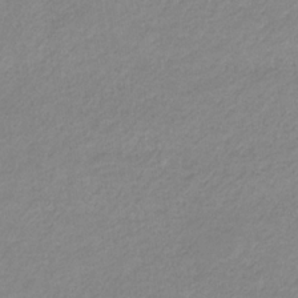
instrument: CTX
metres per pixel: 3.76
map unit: eHb
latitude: -31.9178
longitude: 68.0283
